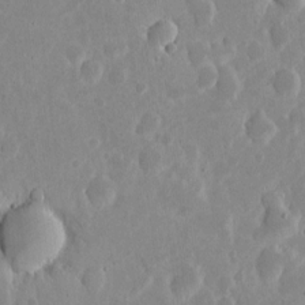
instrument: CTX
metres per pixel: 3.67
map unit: eHh
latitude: 6.2711
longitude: -70.2333
